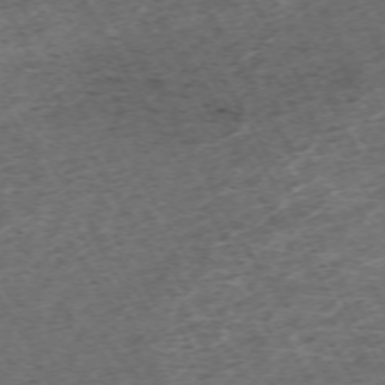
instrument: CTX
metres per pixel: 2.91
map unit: Hpe
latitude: -70.8219
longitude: 17.0865
